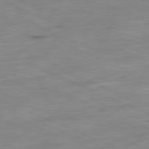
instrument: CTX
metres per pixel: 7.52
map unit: Ap
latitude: -81.6533
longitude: -68.8002
